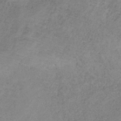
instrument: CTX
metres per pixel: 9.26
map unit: HNb
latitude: -33.7289
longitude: 56.5007
